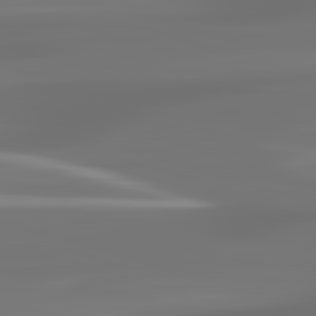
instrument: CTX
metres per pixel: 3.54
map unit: lApd
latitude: 83.4615
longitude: -129.2348
